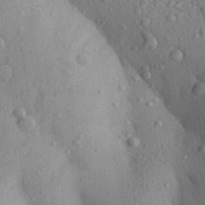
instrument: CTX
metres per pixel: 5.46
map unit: Aa
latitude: 28.9325
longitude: -148.3467
